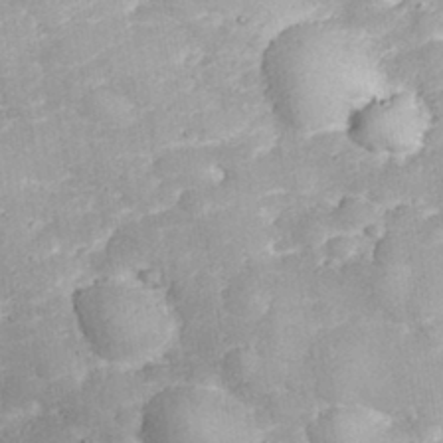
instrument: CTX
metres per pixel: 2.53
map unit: eHh
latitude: 31.5938
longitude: -65.1025
